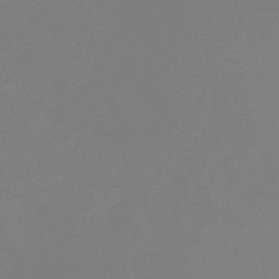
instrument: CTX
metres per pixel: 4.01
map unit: HNb
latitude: -44.6141
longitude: -45.3292
